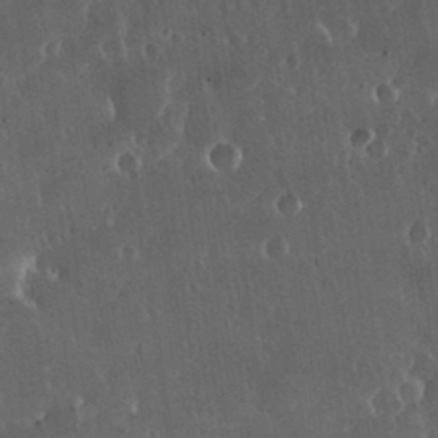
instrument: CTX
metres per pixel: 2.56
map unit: Nhu
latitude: 30.6302
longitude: -56.8568
